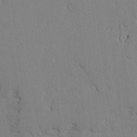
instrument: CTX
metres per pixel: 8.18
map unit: lAvf
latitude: -1.8045
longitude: -108.9702
